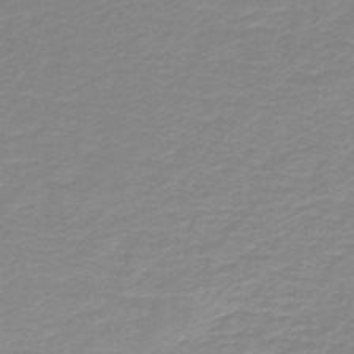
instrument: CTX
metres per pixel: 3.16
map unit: HNb
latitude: -44.8597
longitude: 53.9745
